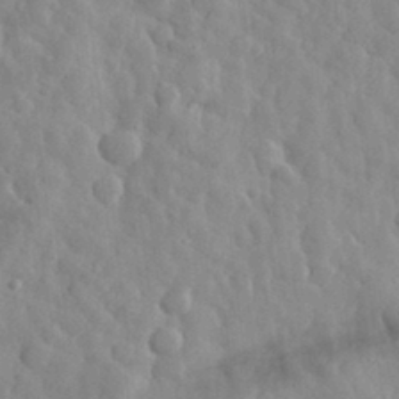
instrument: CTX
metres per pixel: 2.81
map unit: eHh
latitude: 31.8773
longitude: -71.9906
